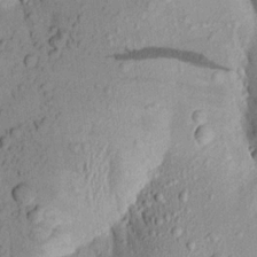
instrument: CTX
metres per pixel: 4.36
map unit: Aa
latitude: 19.0836
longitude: -148.9703
